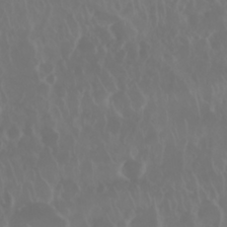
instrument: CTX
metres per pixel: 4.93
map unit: Nhu
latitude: 28.8758
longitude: -63.0270
